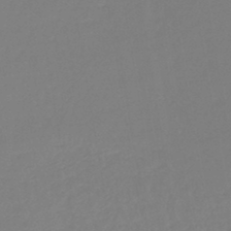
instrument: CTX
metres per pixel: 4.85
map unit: lHb
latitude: -44.5007
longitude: 59.8044
